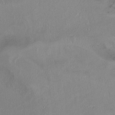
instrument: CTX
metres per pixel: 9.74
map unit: Ht
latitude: -0.4251
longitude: -45.0647
